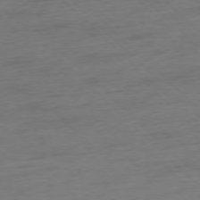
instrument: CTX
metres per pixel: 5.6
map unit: Hpe
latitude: -77.3699
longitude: -13.4049
